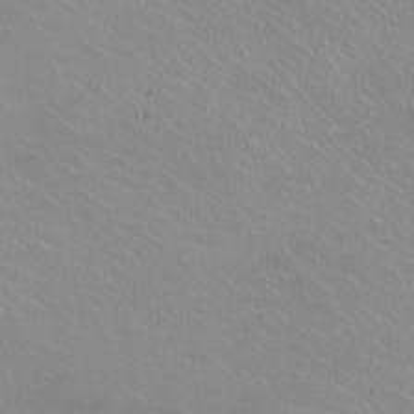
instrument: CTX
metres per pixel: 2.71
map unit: HNhu
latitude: -0.7653
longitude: -2.1011
